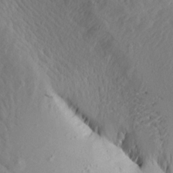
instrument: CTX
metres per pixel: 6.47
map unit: Aa
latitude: 19.1781
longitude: -146.3657
